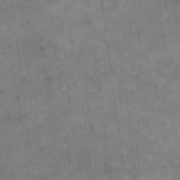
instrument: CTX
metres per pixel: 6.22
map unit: eHh
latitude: 13.6883
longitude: -65.6694
